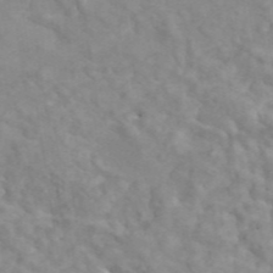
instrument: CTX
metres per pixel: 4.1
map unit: ANa
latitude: 45.8394
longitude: 26.7463
